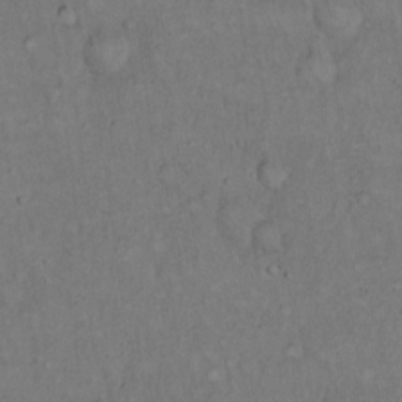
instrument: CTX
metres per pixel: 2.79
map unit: Hto
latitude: 15.1970
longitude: -61.6127
